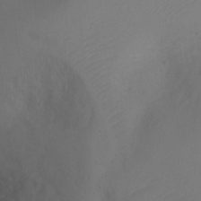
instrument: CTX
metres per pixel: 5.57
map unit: Ht
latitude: -2.2928
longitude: -28.4790
